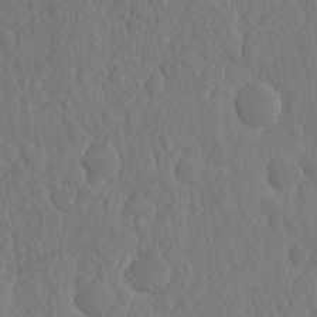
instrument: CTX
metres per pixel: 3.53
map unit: eHh
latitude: -2.1794
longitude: 14.7086
